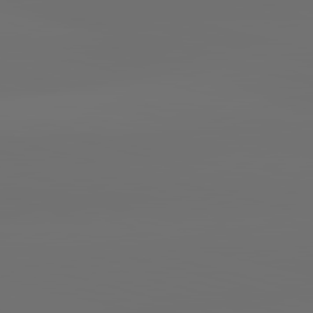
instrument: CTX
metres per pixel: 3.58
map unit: lApd
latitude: 83.5749
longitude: -131.8206
